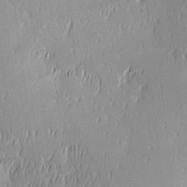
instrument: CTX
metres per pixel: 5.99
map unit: Ave
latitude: 3.0080
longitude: -113.5560
